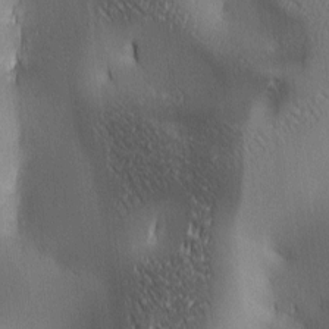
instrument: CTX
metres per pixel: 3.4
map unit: lAa
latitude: 2.2900
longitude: -117.0081
